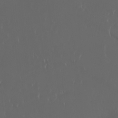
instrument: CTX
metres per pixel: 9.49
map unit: eHh
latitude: -3.1809
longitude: 20.1794
